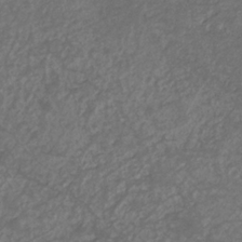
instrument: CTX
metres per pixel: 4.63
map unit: eHb
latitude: -32.8219
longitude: 71.3510
